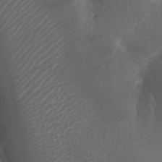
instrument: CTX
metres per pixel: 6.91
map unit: Nhu
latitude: 26.8569
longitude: -61.0269
